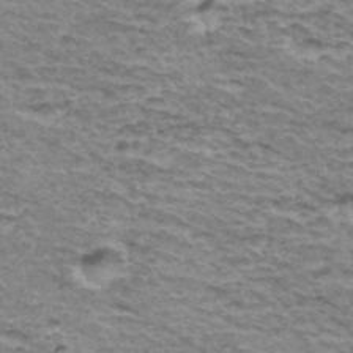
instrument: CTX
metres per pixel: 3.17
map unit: Hto
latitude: 36.1578
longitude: -42.9514
